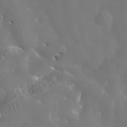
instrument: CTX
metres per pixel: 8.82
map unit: Nhe
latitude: -36.9919
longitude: -90.8569
